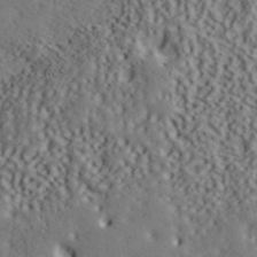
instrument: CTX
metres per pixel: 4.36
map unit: ANa
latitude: 41.0269
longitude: 52.7085
